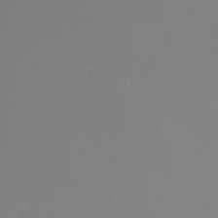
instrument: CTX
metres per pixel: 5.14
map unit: Nhu
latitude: -2.0661
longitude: -75.5749
